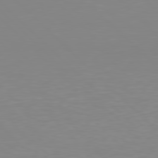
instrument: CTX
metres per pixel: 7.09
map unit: Hpe
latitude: 77.7638
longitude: -172.7435
